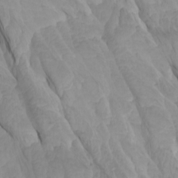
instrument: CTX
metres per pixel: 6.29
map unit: Htu
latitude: -4.3306
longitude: -72.9703
